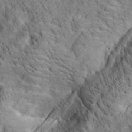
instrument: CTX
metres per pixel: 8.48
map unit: lAa
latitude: 20.0255
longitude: -140.1011
